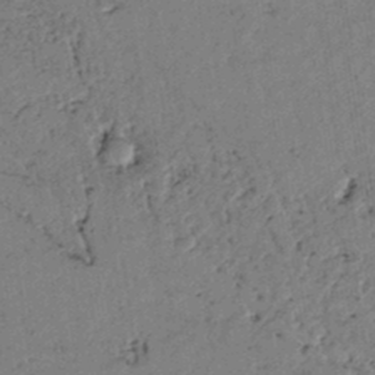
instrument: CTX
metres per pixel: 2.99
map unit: lAvf
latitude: 5.4804
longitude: 160.1228
